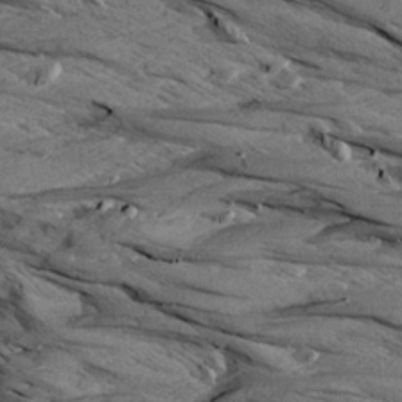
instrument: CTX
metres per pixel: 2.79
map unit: Aa
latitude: 8.8002
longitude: -139.0080
